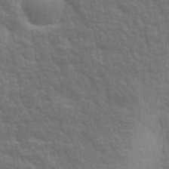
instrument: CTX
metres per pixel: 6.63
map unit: eHh
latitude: 36.7058
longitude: -81.5938
